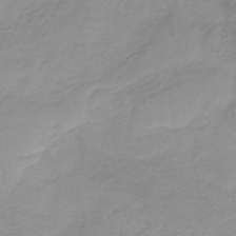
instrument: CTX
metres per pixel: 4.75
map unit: HNb
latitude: -31.8611
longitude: 62.6707
